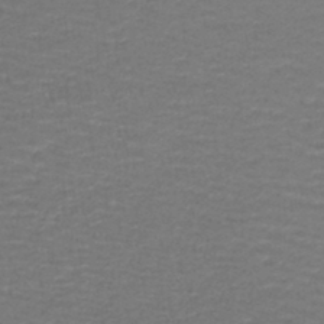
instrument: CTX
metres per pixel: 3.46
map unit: lHb
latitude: -43.8989
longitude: 59.3887
